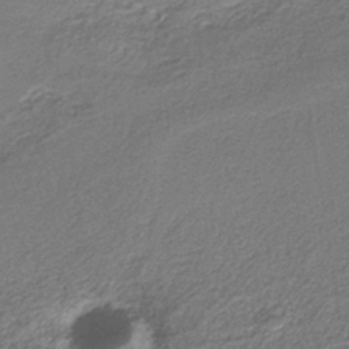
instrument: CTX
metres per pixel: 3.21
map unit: eAb
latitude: -39.0487
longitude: 51.5210
